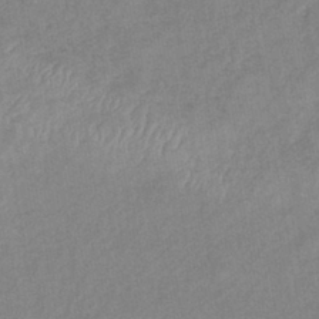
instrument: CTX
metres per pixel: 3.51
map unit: eHb
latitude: -40.7085
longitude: 80.5007
